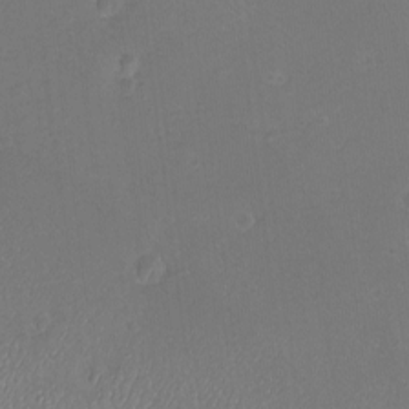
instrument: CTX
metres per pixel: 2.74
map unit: eHh
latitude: -11.0109
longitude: -64.8758
